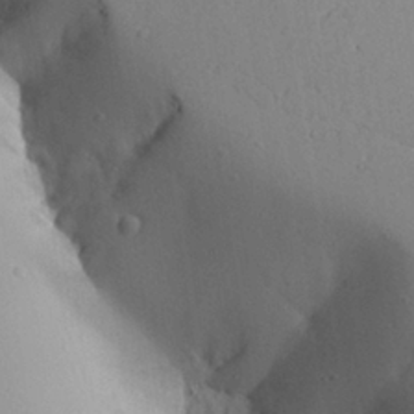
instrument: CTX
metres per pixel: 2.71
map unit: Aa
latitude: 27.5749
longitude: -128.5546
